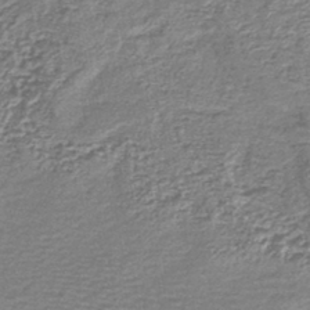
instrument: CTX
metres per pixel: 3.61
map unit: lHb
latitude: -43.3320
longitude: 78.7274
